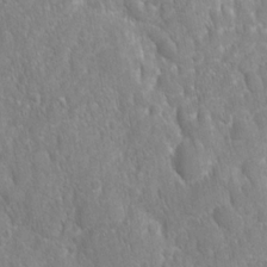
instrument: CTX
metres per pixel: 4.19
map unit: Ave
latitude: -10.9353
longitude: -120.0444
